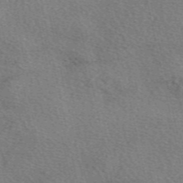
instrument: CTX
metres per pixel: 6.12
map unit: eAb
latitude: 49.8205
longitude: 114.1228
